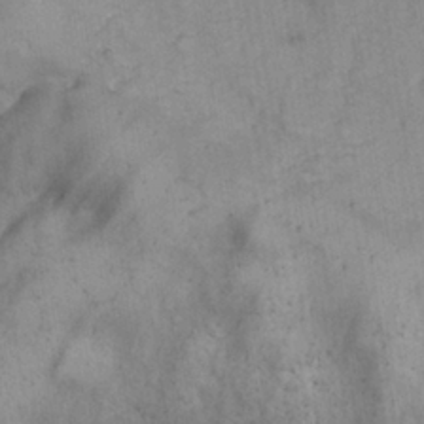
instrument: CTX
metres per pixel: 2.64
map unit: Nhu
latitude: 26.5168
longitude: -65.5371
